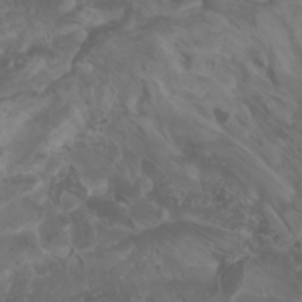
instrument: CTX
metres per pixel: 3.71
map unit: Htu
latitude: -1.2187
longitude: -77.4048
